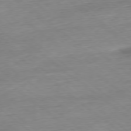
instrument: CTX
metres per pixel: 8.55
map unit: Hpe
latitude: -78.8030
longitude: 11.2565
